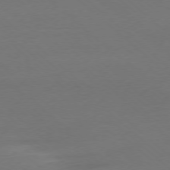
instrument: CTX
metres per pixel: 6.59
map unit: Ap
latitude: -78.0283
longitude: -69.9717
